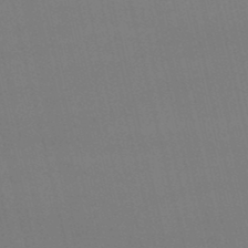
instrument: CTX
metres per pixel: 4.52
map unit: lHb
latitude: -48.2929
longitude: 63.6344
